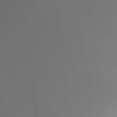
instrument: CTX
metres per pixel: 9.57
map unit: HNhu
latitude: 6.1956
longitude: 10.6330
